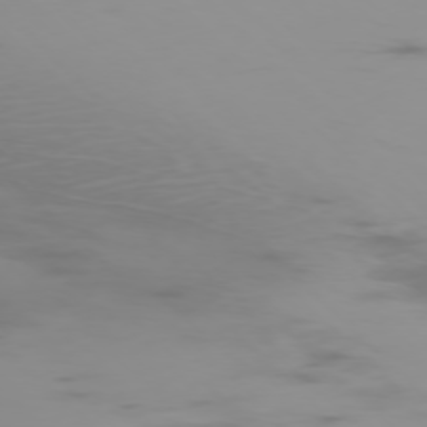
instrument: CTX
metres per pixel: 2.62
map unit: Ap
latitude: -76.5574
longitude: -74.6491
